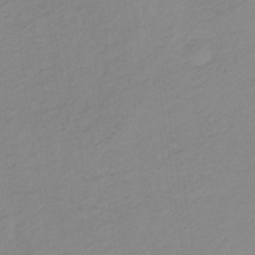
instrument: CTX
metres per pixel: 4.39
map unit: lHb
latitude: -34.4818
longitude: 68.5573
